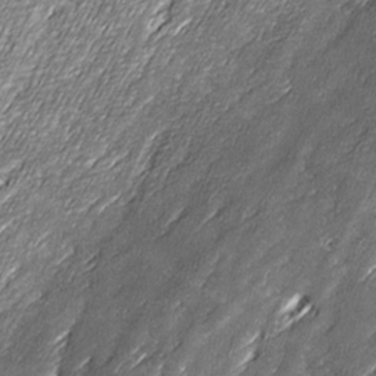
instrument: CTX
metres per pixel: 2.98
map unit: Ave
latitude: 16.7057
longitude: -136.8569
